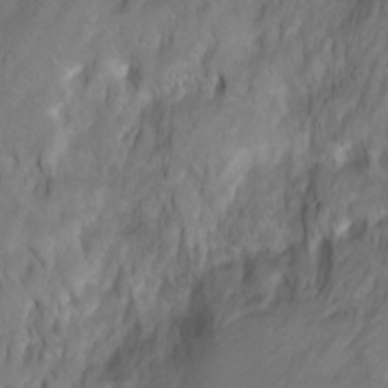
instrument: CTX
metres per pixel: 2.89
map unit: Ht
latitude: 2.5168
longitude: -35.3481
